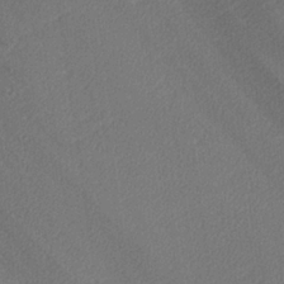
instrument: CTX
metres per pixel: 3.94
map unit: lHvf
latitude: 25.1214
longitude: 140.8030
